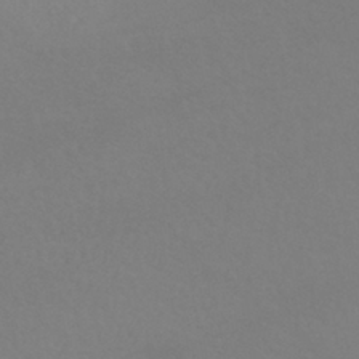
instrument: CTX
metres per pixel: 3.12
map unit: HNhu
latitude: -41.7100
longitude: 93.6344
